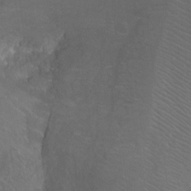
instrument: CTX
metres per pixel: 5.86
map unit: Ht
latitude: -9.9745
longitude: -38.5546
